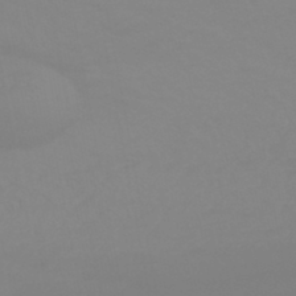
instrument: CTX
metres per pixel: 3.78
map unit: HNhu
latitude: -44.9920
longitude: 90.5385
